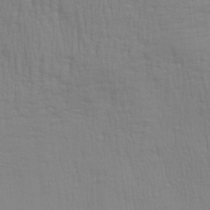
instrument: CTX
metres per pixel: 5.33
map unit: Aa
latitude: 28.7057
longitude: -139.0836
